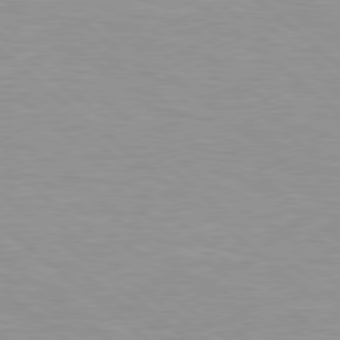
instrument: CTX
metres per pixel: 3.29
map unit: Hpe
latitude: 78.5924
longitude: -150.8191
